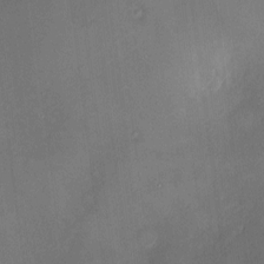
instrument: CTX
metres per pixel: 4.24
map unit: HNhu
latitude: 7.8016
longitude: 8.0661
